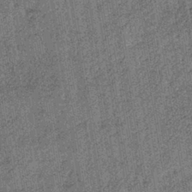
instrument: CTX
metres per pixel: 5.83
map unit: lHb
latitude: -38.7841
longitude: 64.3873
